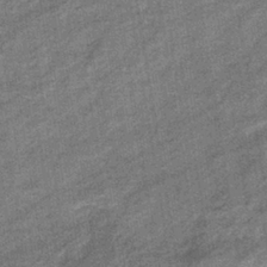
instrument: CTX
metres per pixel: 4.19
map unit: eHb
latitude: -38.0661
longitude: 79.0486
